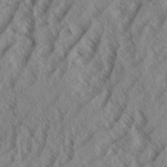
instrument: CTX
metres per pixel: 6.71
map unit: eHh
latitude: 33.9906
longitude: -139.7450
